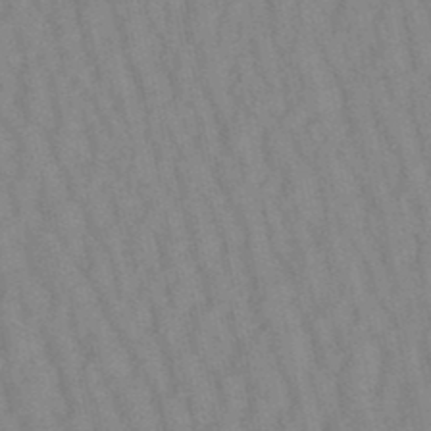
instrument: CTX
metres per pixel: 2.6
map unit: lHb
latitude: -49.8423
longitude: 72.0661
